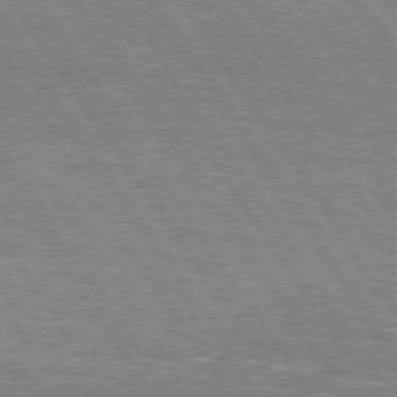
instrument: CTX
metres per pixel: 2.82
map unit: Hpe
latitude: 75.5560
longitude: -155.3482
